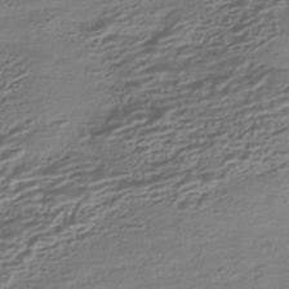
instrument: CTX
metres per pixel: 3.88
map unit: HNhu
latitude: -42.3495
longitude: 100.6329
